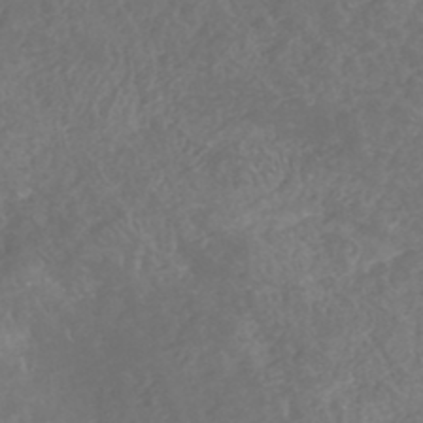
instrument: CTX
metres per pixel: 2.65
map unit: HNhu
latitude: -47.2565
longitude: 29.6344
